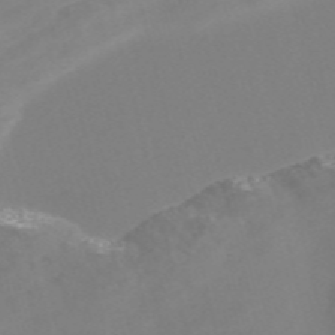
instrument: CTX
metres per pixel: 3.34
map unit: Nve
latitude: -56.8408
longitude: 52.2928
